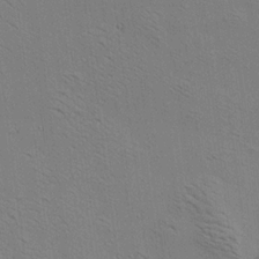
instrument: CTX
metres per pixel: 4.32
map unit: Aa
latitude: 19.5182
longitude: -140.9702
